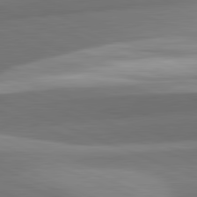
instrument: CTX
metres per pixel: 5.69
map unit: lApd
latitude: 82.0822
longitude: 142.8219
